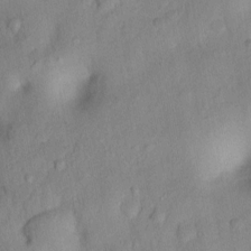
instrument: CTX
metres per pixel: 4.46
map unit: Nhu
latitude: 6.3845
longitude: -24.7435
